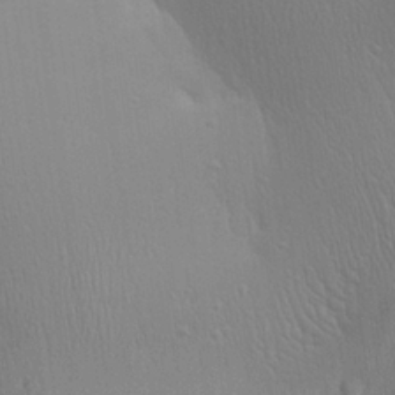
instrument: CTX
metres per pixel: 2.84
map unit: Aa
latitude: 24.9324
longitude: -136.3656
